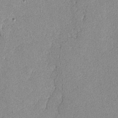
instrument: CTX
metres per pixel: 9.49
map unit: lAvf
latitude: -8.5385
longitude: -112.7246
